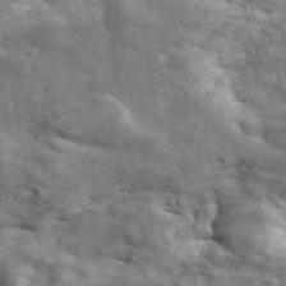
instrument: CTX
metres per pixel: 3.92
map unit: ANa
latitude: 41.7827
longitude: 16.2740
